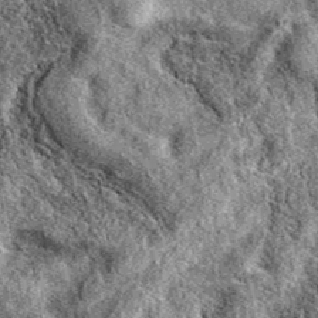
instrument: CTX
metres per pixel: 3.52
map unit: eAb
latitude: 37.7638
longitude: 110.7652
